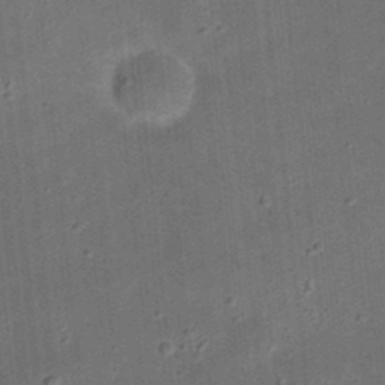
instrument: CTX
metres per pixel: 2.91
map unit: eHh
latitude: 24.2333
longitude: -70.7246
